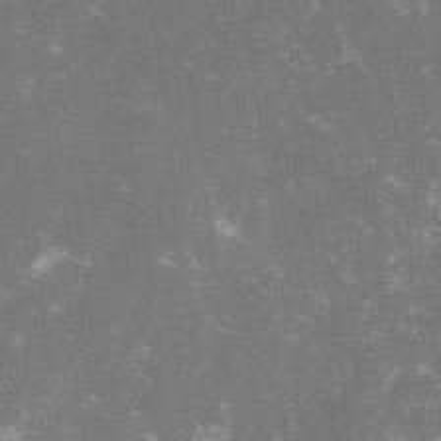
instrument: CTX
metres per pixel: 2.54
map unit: lHvf
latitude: -14.2740
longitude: -99.3292
